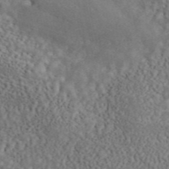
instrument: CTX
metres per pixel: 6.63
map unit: ANa
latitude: 45.1781
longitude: 27.5777
